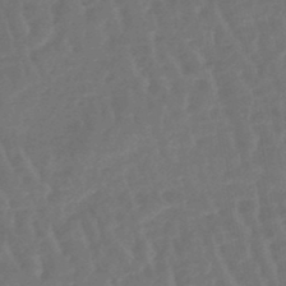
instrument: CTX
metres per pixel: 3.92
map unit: lHb
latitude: -45.4454
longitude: 69.7099
